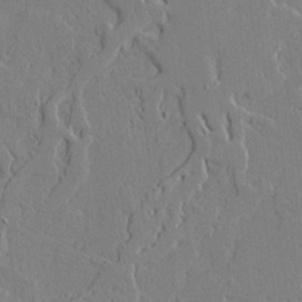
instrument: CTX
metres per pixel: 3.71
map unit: Aa
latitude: 19.4048
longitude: -126.6680
